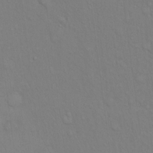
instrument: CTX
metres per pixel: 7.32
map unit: eHh
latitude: 16.4034
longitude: -62.6302
